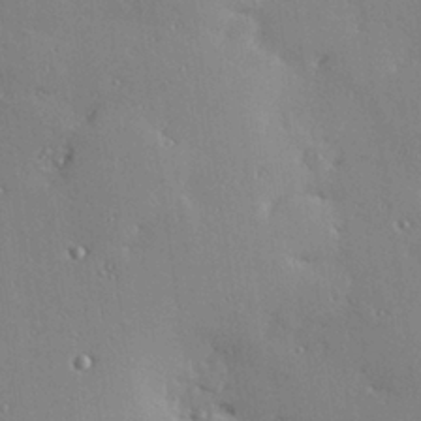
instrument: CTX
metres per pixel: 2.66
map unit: Hve
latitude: 27.1025
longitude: -91.8205
